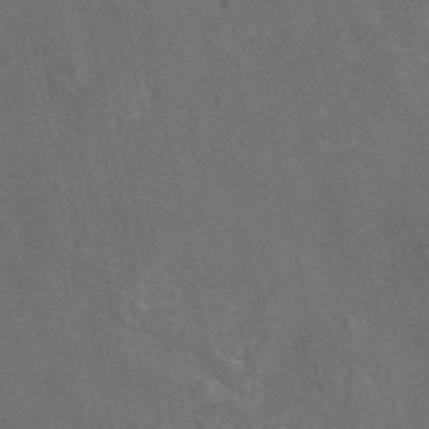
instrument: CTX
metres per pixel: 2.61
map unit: eAb
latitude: 46.1389
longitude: 108.3306
